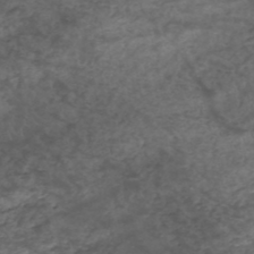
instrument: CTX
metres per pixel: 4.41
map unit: HNhu
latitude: -47.8611
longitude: 28.5385
